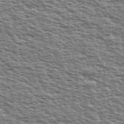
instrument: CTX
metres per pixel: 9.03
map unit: Ave
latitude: 37.9717
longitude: -112.5546
